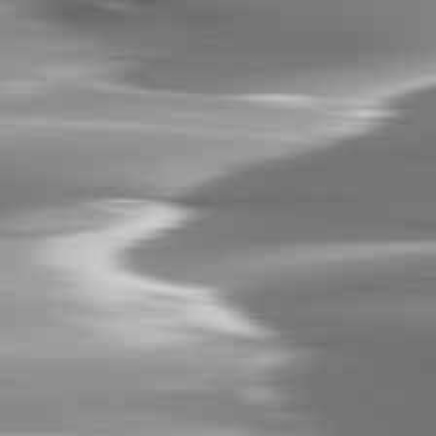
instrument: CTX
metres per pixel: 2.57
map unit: lApd
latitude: 82.8380
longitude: -140.3089
